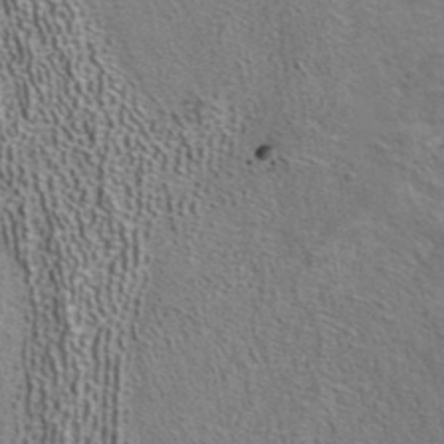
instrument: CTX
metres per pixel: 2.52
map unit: ANa
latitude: 39.5938
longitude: 22.3118
